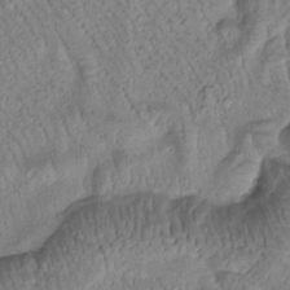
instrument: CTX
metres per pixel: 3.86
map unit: Htu
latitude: -1.3510
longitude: 173.0486
